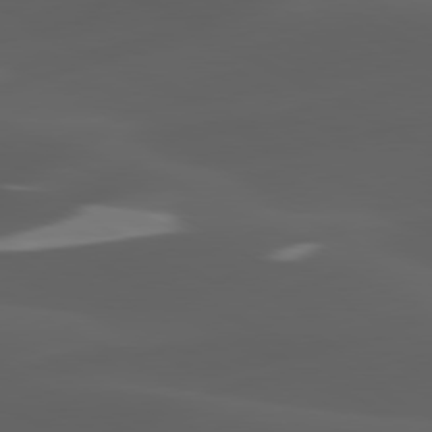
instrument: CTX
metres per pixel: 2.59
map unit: lApd
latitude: 80.2900
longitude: -89.6127
